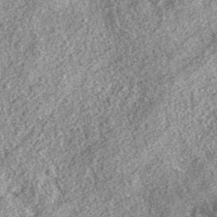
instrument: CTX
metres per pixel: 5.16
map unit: eAb
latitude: 37.1214
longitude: 110.7652
